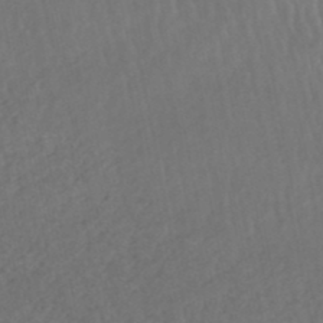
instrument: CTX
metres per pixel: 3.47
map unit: HNhu
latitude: -48.4629
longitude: 97.3510
